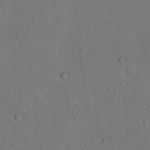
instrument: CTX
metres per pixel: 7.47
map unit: Nhu
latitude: 15.0459
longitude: -36.6491
